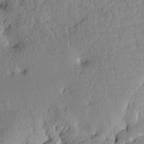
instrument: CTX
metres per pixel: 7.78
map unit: Htu
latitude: 1.3292
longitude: -179.7072
